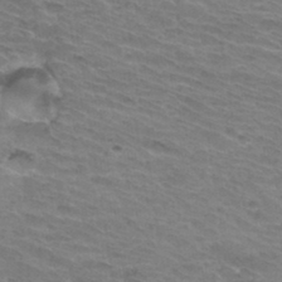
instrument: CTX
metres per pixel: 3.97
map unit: Hto
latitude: 33.9150
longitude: -43.9528
